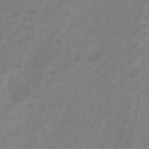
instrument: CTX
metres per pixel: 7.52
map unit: Hto
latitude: -8.3873
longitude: -44.1200
